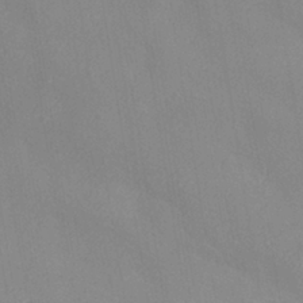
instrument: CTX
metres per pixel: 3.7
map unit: ANa
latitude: -38.7274
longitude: 95.7288
